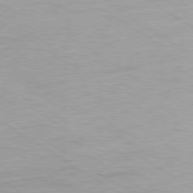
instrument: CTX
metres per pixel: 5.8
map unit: Ap
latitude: -80.0850
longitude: -58.2334
